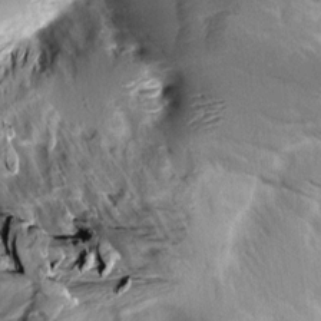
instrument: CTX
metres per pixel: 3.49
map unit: Aa
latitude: 10.8569
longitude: -142.5735
